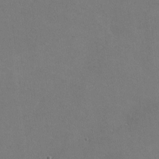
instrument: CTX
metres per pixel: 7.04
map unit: lHvf
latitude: -9.4076
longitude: -100.3656
